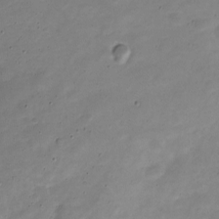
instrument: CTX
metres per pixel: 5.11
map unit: Nve
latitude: -22.2551
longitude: 105.3887
